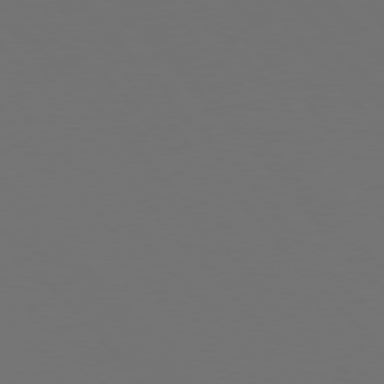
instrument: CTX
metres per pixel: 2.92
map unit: Hpe
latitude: 76.7624
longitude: -166.6112
